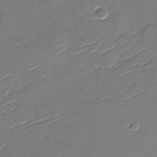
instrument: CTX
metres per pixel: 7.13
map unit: Nhu
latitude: -30.3117
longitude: -72.5924
